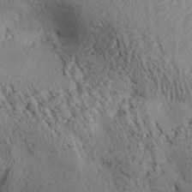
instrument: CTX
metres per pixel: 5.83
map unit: Aa
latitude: 28.6868
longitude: -134.2711
